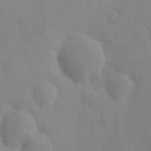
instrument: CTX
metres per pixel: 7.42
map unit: HNhu
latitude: 6.7435
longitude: 13.2376
